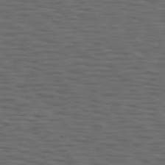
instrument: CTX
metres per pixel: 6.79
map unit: Hpe
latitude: 74.8569
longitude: -133.9339
